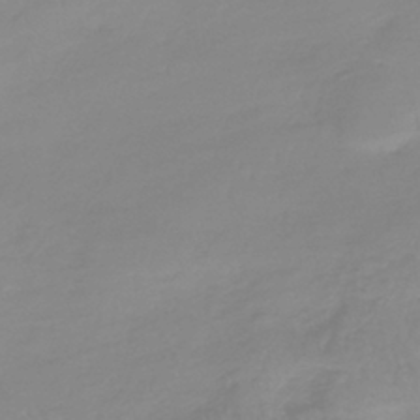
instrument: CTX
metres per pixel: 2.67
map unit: lHb
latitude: -40.1606
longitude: 67.0675
